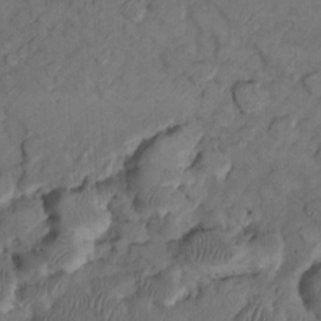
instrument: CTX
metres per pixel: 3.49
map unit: Nhu
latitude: 8.9892
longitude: -24.9135
